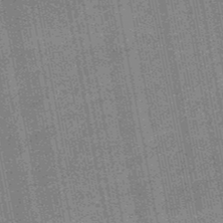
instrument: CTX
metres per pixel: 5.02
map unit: HNb
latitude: -49.4077
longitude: -38.4790
